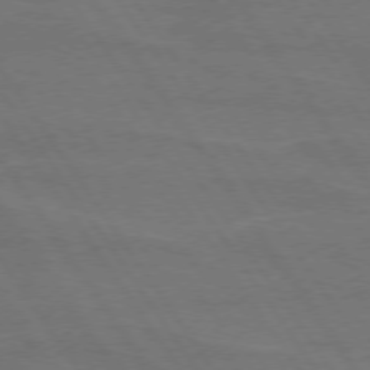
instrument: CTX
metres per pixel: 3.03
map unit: lApd
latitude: 74.4223
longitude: -56.6112
